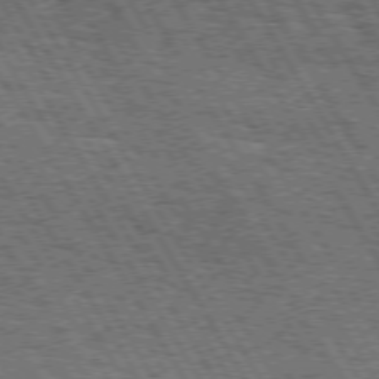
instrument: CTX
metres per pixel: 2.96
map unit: Hpe
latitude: 73.4049
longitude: -142.4979
